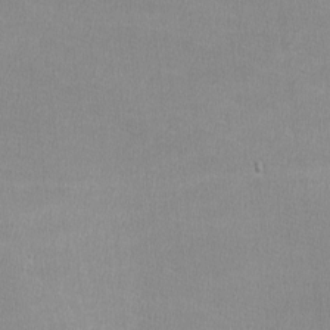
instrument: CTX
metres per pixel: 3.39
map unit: lHvf
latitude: -12.3117
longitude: -101.6127
